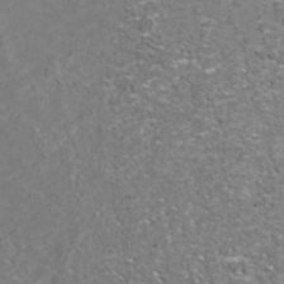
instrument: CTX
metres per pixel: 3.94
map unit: Nhu
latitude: -41.0297
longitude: -85.2726
